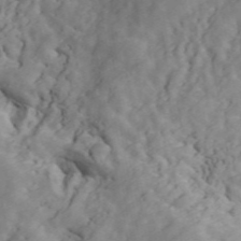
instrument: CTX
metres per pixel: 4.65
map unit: ANa
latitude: 47.4427
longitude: -83.7449
